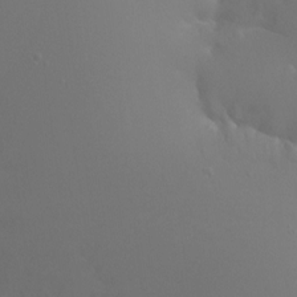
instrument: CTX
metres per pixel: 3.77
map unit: Nhu
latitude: -16.7841
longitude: -47.9717
